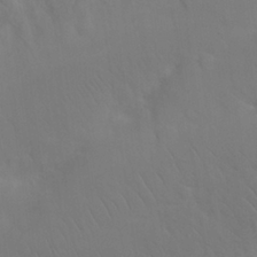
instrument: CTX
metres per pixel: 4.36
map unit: Nhu
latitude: 26.2901
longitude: -69.9339
